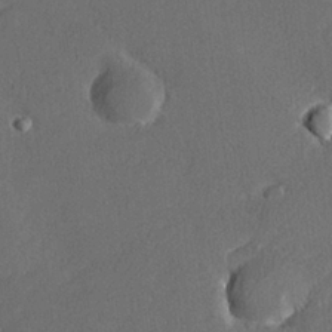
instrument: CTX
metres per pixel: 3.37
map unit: lHvf
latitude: 26.1389
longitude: 140.9919
